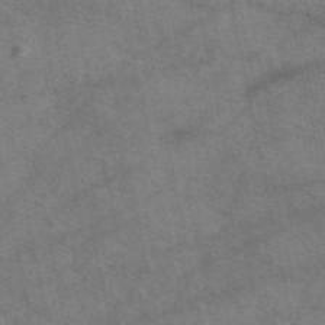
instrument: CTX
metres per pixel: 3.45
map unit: eAb
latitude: 50.8947
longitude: 115.0486
